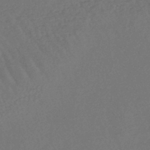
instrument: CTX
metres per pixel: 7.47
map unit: lHb
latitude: -44.8408
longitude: 80.1417
